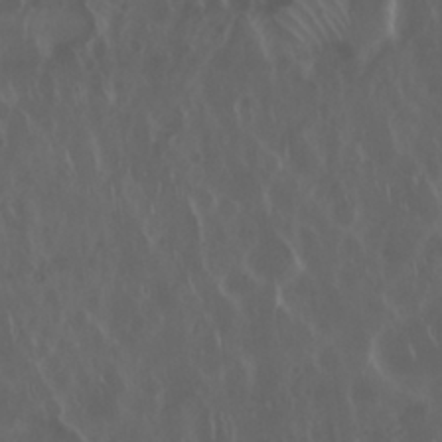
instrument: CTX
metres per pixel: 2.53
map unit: Nhu
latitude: 29.8772
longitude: -59.3860
